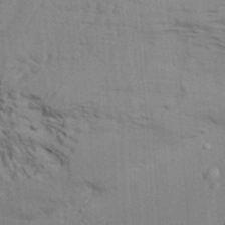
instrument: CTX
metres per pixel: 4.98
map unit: Aa
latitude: 32.2711
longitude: -135.3103
